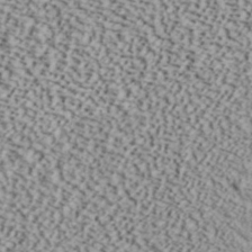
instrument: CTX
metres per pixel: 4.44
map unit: ANa
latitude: 40.5734
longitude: 30.0283
